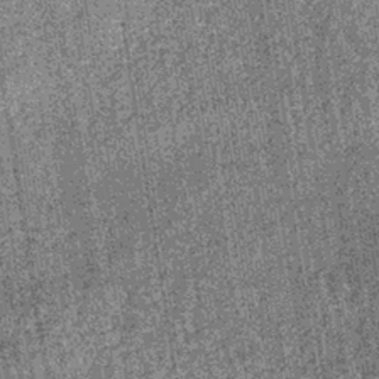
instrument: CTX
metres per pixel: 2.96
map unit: lHb
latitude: -38.2172
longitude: 64.6519
